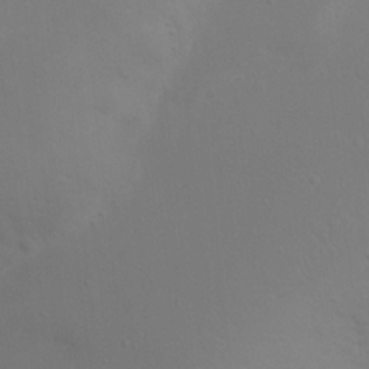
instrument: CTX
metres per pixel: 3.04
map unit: Nhu
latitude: 20.5924
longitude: -73.5749
